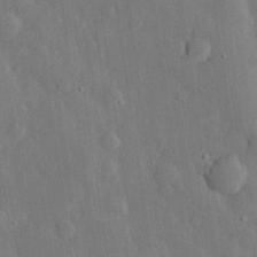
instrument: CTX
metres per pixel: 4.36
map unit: eHh
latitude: 28.8758
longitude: -80.0822
